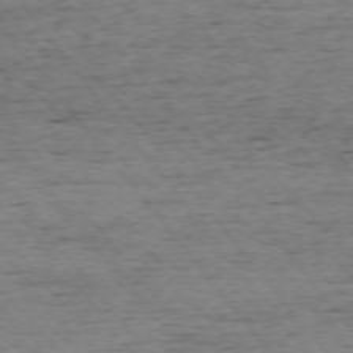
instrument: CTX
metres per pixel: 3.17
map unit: Ap
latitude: -75.1620
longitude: -90.9325
